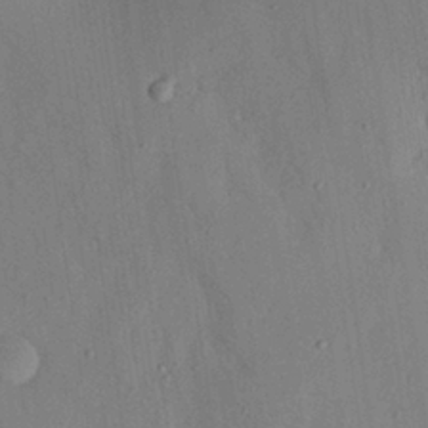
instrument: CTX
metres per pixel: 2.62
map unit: Nhu
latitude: 27.0648
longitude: -71.7827
